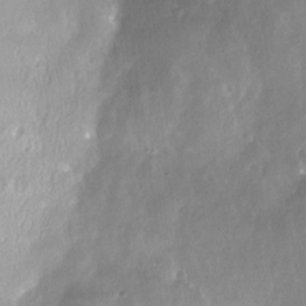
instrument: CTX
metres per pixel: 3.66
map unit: Nhe
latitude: -27.8800
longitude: -109.8205
